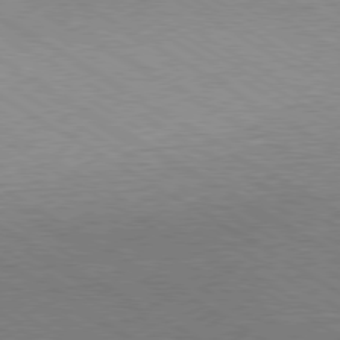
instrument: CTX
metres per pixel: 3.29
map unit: Hpe
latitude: -80.2929
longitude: 19.5399
